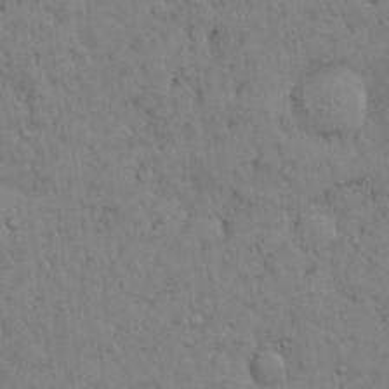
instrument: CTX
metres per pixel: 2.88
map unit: Nhu
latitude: 28.5168
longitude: -69.4993
